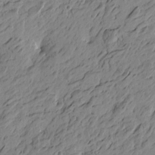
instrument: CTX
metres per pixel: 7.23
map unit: Htu
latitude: -5.2376
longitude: -179.5560
